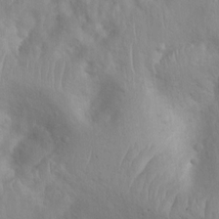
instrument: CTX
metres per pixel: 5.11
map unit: Ht
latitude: 3.1025
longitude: -26.3278
